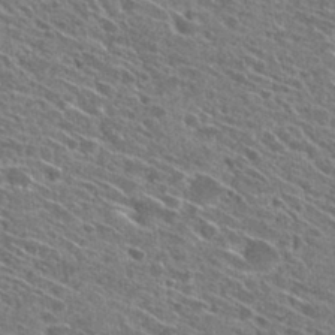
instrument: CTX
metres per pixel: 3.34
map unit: Hto
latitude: 28.4412
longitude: -45.2726
